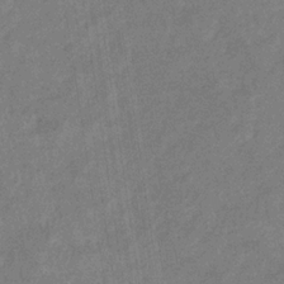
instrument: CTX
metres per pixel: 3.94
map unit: eHb
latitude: -34.4440
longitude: 74.5007
